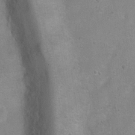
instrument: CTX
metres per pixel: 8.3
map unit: Ht
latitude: 4.5735
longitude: -20.3467
